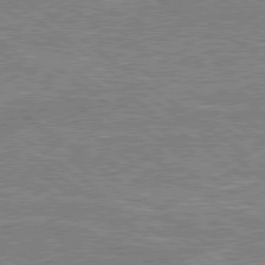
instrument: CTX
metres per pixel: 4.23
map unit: lApd
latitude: 79.1214
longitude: 175.8422
